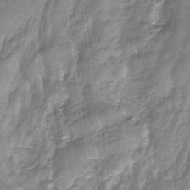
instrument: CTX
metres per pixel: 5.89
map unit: eHb
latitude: -32.5574
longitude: 67.7100
